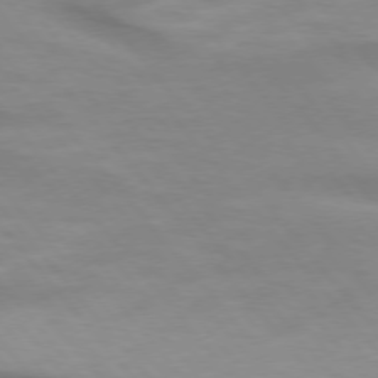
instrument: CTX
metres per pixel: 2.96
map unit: lApd
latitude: 74.5546
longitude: -60.3845
